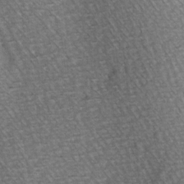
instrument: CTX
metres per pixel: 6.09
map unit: Hve
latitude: 3.1970
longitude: -120.8758
